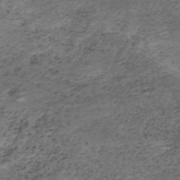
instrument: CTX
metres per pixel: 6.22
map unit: HNhu
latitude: -46.9541
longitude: 28.3117
